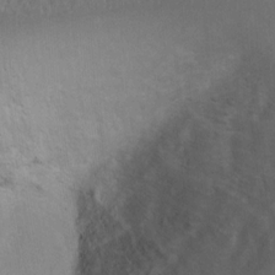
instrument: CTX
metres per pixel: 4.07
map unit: Hto
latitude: 8.6491
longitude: -30.5546
